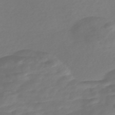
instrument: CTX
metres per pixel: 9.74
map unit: Nve
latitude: -58.3495
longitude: 57.6344
